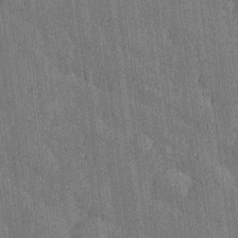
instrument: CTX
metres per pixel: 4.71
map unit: Htu
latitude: -8.1228
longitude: 176.5574
